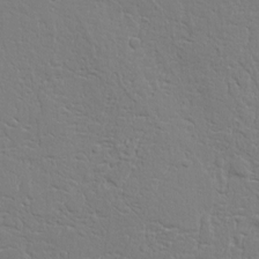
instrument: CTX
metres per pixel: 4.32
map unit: Aa
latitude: 9.5560
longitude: -130.3846
